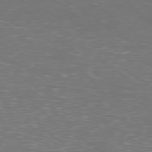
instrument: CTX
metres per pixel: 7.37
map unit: Ap
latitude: -79.1809
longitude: -61.7449
